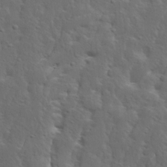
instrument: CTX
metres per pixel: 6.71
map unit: Ave
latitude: 14.0822
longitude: -135.5938
